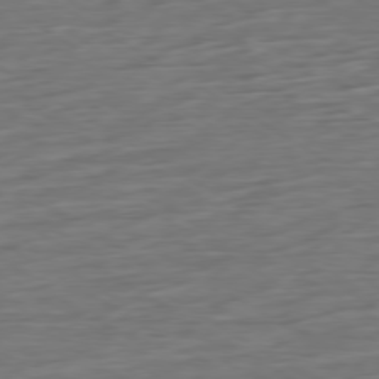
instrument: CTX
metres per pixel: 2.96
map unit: Ap
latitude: -79.0486
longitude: -58.3089
